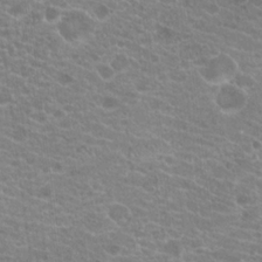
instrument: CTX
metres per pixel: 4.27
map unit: Hto
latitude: 20.9703
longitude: -39.6883
